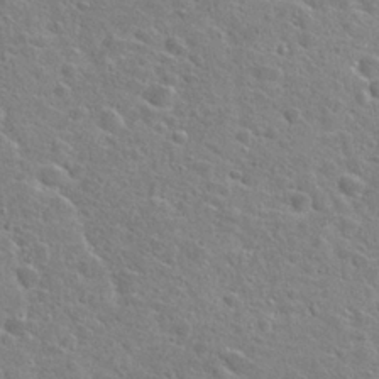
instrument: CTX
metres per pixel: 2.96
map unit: Hto
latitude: 25.1214
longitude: -47.7450
